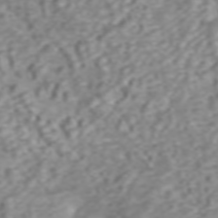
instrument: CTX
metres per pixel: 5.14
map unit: ANa
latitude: 45.8583
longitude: 21.8422
